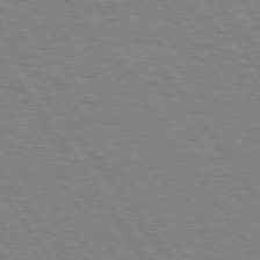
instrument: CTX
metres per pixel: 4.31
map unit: Hpe
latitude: 74.5357
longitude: -137.3860
